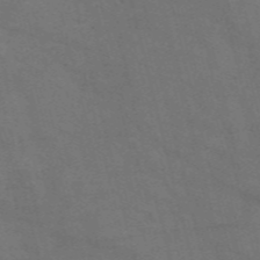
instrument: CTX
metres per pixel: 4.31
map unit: Nve
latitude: -57.3698
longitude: 51.4265
